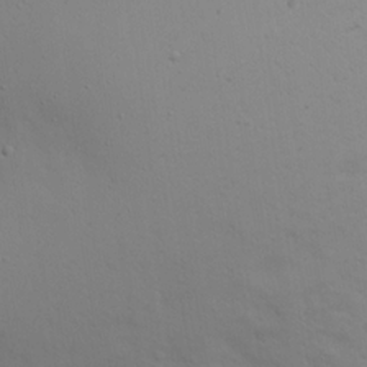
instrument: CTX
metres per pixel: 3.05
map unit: eHh
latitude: 20.2145
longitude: -72.2523
